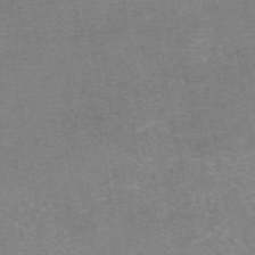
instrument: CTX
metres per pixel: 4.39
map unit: eAb
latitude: 48.2145
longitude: 103.8800
